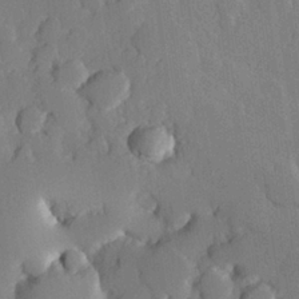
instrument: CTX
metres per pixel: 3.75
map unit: Hve
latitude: 25.8583
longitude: 150.7841
